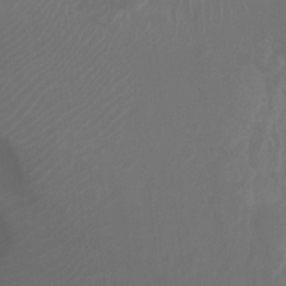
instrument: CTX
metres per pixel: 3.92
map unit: Ht
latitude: -9.8800
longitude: -33.4993
